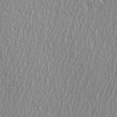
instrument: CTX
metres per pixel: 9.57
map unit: eHh
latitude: 35.1025
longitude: -132.2523
